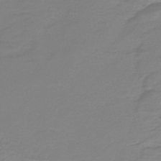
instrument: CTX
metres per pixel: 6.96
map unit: HNb
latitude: -46.5951
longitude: 52.9919
